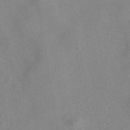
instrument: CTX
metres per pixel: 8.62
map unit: eAb
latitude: 41.8394
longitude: 106.3873
